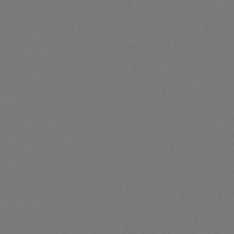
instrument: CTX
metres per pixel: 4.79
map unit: HNb
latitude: -47.0675
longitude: -44.2333
